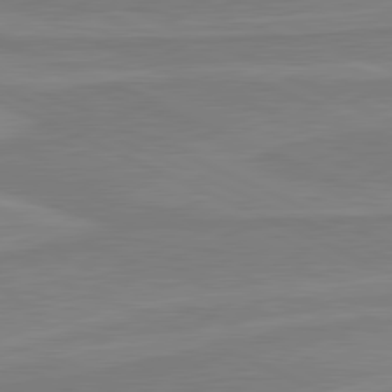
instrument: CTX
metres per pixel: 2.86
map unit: lApd
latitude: 81.2726
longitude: 169.2565
